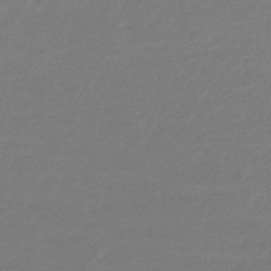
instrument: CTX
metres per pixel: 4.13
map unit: eHb
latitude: -46.1039
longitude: 84.5384
